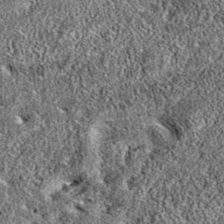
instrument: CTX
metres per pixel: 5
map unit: eAb
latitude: 36.1200
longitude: 110.5385
